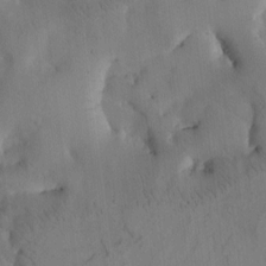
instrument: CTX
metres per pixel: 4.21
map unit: Htu
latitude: -3.0108
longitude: 168.2172
